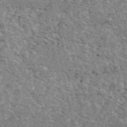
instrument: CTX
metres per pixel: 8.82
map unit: eAb
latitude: 48.7246
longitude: 116.4062
